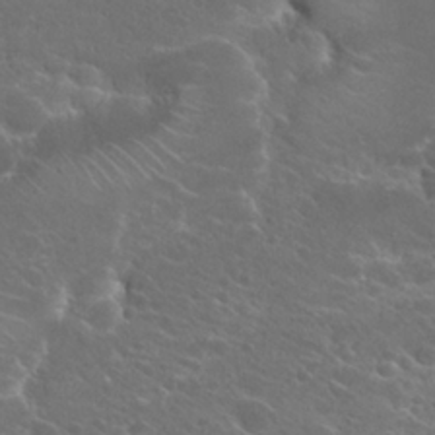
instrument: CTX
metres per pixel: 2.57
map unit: Hto
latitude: 24.9702
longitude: -39.5938
